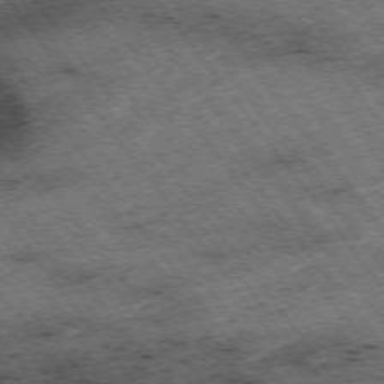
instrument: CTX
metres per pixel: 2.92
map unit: Hpe
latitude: -75.0487
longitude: 4.4440
